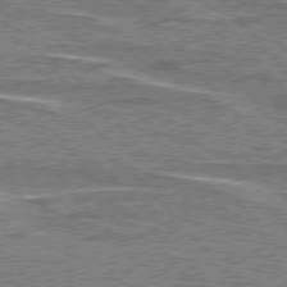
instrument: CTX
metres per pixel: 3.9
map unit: lApd
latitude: 76.4790
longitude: -80.5168
